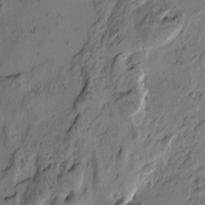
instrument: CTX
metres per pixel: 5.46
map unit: Htu
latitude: -3.7288
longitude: -177.3481
